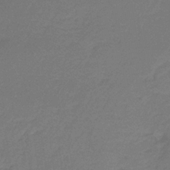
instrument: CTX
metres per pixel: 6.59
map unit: HNb
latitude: -38.0850
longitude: 54.9353
